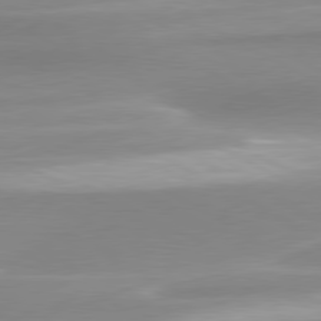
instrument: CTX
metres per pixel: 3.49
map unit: lApd
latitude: 79.7072
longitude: -115.5371
